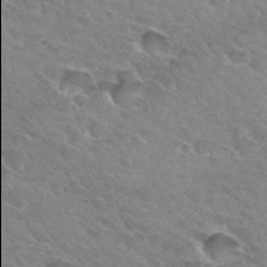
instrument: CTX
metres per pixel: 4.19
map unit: Hto
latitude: 31.8017
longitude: -45.9906
